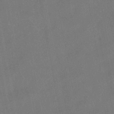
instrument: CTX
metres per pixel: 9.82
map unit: HNhu
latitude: -41.3509
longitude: 103.2943
